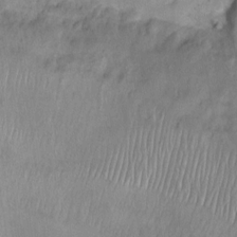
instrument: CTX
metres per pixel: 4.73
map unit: Ht
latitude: 6.0444
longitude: -36.3279
